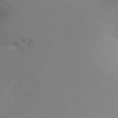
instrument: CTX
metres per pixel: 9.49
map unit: Ht
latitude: -1.1054
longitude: -32.6868
